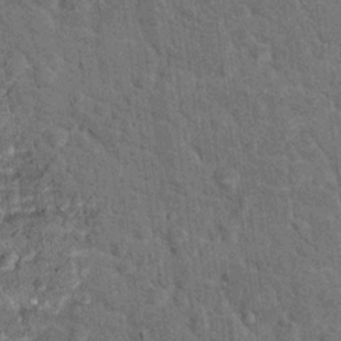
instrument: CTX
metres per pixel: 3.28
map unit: Hto
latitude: 15.3293
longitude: -34.4412
